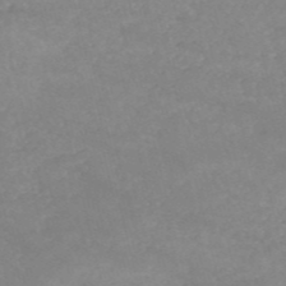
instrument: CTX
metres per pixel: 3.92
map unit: HNb
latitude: -53.3320
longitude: -36.4034
